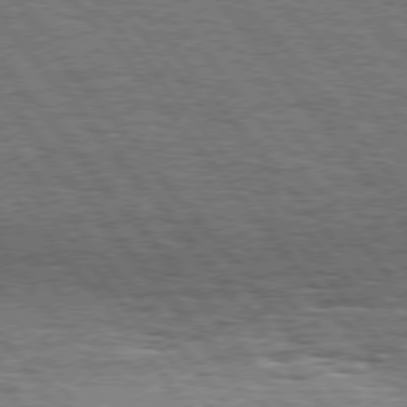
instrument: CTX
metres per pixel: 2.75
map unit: Hpe
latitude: 75.4049
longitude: -139.3859
